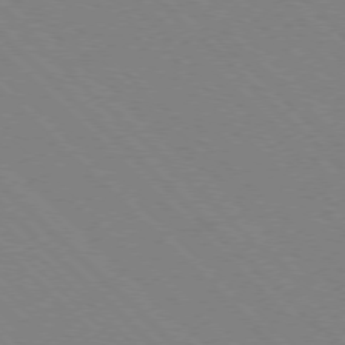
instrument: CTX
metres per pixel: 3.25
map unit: Ap
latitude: -77.3321
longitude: -66.2522
